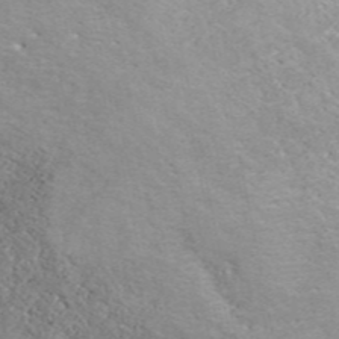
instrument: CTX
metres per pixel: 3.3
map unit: ANa
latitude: 39.6505
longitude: 19.3132
